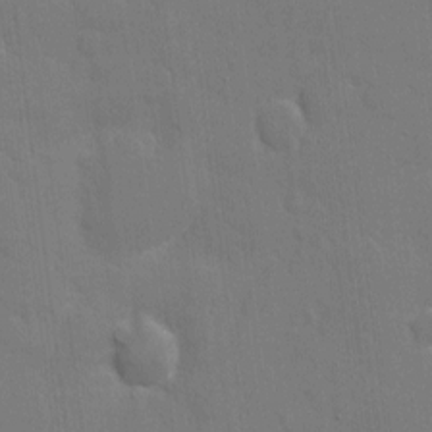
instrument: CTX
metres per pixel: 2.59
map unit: eHh
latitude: 6.0255
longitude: -67.2914
